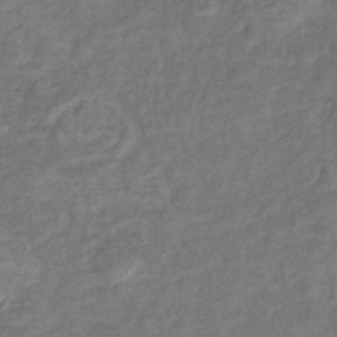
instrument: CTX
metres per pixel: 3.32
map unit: eHb
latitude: -39.7100
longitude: 78.2739
